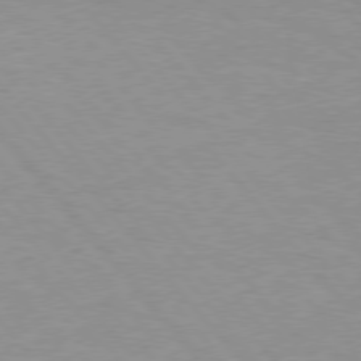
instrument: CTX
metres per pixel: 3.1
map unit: Hpe
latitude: 75.8583
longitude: -154.8758
